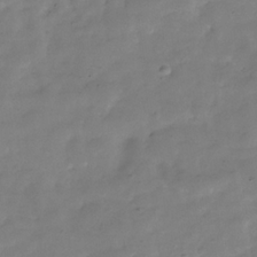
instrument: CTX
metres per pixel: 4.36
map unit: Hve
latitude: -31.8233
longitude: 90.4062
